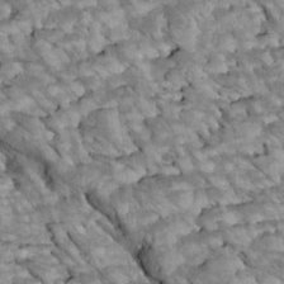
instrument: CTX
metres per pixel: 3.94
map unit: Htu
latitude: 2.1955
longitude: 143.1809
